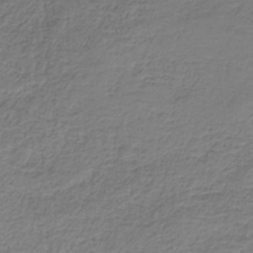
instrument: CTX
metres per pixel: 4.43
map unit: HNb
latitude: -35.2376
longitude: 53.5966
